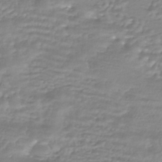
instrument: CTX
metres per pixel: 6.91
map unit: HNhu
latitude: -44.1606
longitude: 96.0472
